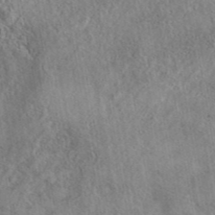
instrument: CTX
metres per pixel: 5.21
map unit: eAb
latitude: 42.0822
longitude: 109.7855
